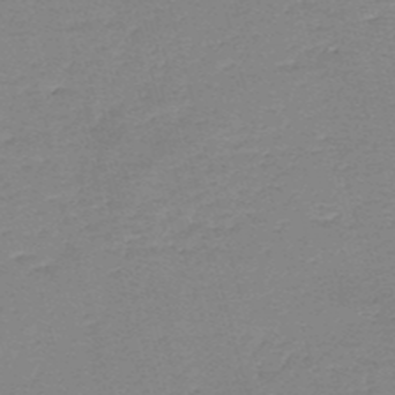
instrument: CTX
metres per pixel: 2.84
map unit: HNb
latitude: -49.3888
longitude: -41.9528
